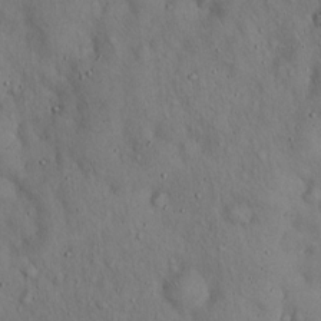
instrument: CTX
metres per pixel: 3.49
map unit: Hto
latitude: 15.5183
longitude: -59.8205
